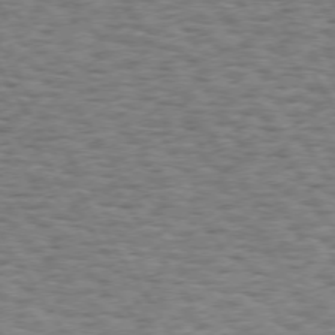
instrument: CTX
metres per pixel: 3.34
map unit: Hpe
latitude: 73.1593
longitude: -130.4412
